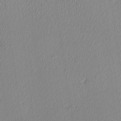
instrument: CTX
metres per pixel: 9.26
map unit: Ave
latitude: 2.9324
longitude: -114.8757
